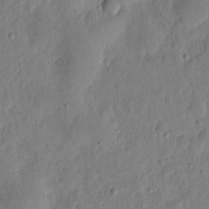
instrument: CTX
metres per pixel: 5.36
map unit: eHh
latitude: 6.1011
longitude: -71.5560
